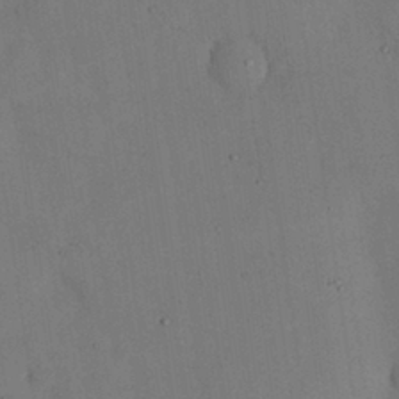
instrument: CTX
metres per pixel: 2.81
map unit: Nhu
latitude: 28.8002
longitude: -71.8961
